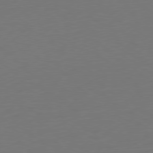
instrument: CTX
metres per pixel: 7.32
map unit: Ap
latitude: -79.7855
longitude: -64.1389
